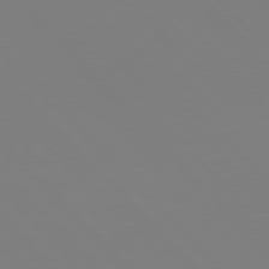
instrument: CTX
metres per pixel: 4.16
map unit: Hpe
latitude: 77.4237
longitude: -174.4601
